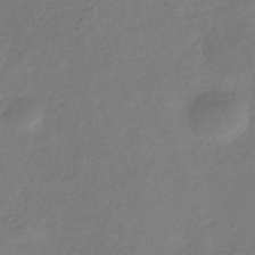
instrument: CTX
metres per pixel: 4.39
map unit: eHb
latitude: -31.3320
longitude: 73.3698
